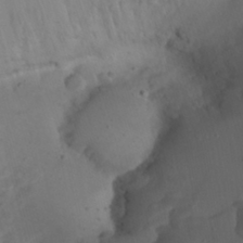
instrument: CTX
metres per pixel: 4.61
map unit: Nhu
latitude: 21.8961
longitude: -72.8191
